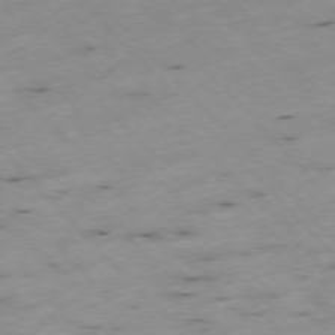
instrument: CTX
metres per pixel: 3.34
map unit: Ap
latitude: -76.9731
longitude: -60.5734
